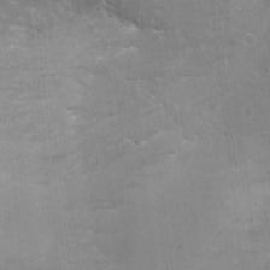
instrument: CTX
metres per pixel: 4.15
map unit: Ht
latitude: 4.7624
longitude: -29.0836
